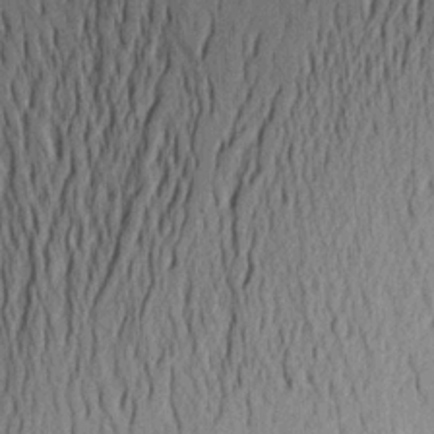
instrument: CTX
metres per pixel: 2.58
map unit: Aa
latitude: 21.3104
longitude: -144.2144
